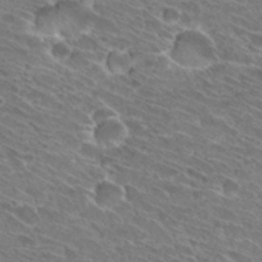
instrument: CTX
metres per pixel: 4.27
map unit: Hto
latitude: 30.9892
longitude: -44.1766
